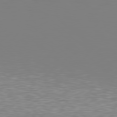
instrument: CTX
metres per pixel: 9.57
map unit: Hpe
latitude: 78.1767
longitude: -134.6490
